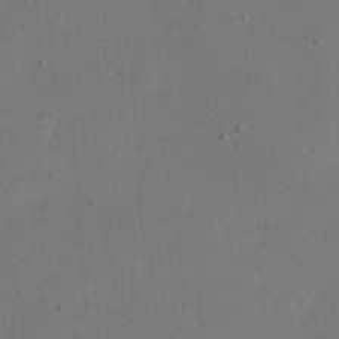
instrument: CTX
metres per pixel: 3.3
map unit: eHh
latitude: 23.3293
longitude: -66.7624
